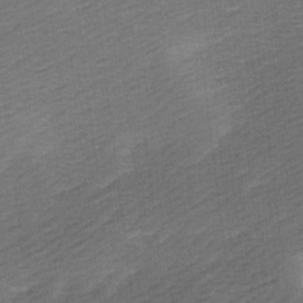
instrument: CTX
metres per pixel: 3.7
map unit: Ave
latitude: 9.2915
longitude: -106.9325
